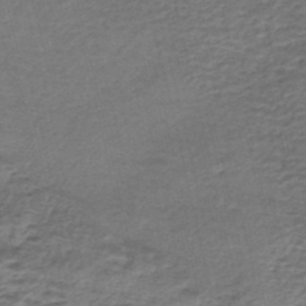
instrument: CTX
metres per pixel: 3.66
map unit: eHh
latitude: -43.1620
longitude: 119.8989
